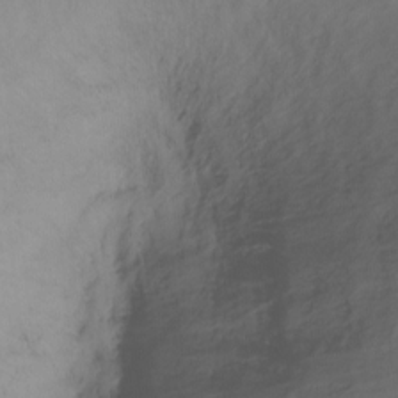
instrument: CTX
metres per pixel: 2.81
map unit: Ht
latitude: -11.4832
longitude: -34.8569
